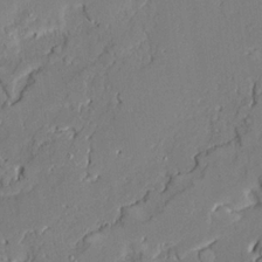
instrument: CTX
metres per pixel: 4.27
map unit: Ave
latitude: 21.4238
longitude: -128.4790
